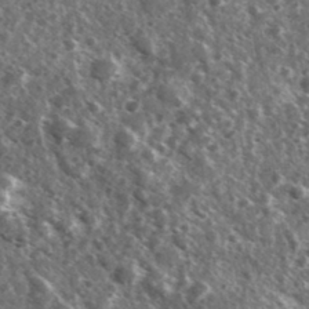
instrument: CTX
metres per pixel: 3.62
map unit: Ave
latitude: 37.8584
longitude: -108.2900
